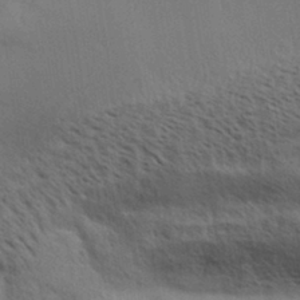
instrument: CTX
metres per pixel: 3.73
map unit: Aa
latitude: 32.3845
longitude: -140.5356
